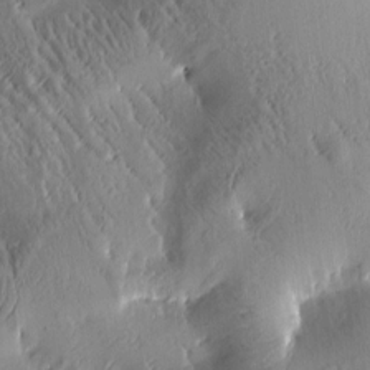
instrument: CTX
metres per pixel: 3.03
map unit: Htu
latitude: -0.8975
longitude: 171.6344
